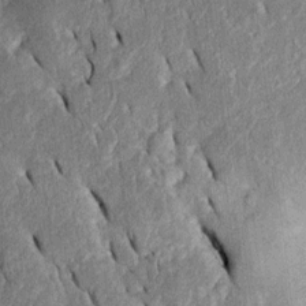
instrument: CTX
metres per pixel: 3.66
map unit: Htu
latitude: -0.7841
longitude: 150.1983
